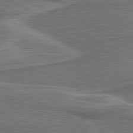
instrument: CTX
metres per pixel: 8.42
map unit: lApd
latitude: 81.2348
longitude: 140.7085
